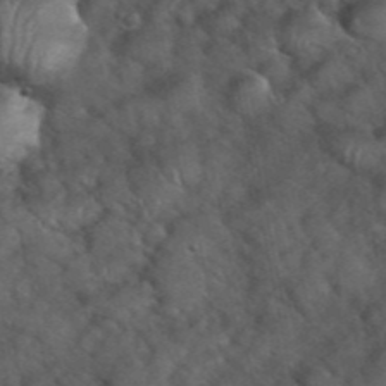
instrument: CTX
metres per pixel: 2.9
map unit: eHh
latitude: 39.6127
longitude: -56.7813
